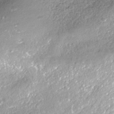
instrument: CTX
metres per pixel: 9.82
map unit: ANa
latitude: -38.4440
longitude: 97.6911
